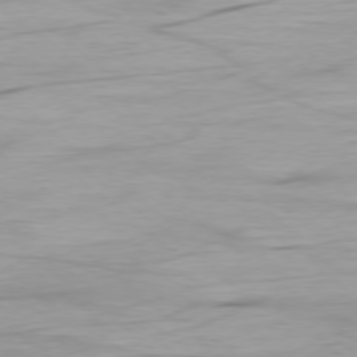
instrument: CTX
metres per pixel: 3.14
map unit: Ap
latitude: -78.4818
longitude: -78.6113
